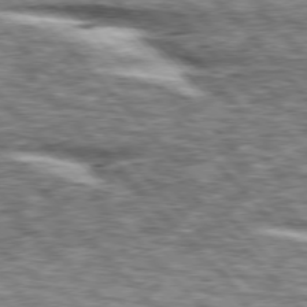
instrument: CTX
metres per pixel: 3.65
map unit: lApd
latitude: 76.3845
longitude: -82.9135
